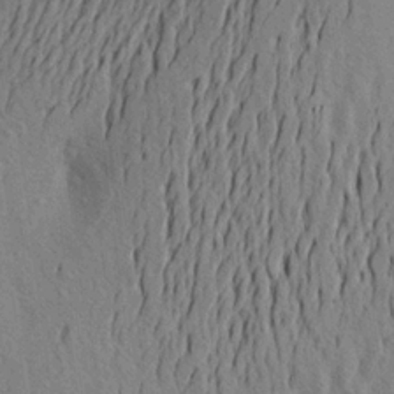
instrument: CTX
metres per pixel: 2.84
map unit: Aa
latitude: 21.3482
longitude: -144.5923
